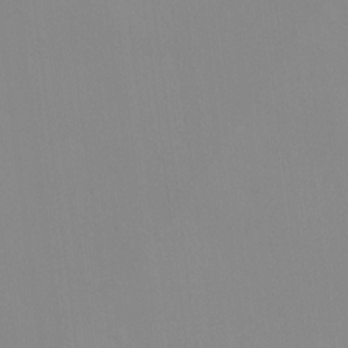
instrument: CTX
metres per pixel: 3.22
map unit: HNhu
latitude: 7.4426
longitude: 12.6708
